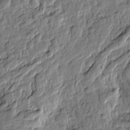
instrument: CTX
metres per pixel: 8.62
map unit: Htu
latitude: -0.6897
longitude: -176.4412
